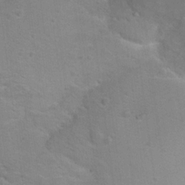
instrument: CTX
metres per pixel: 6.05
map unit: Nhu
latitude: 17.5182
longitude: -32.1956
